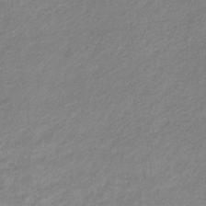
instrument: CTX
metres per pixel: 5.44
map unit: eHb
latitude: -31.8989
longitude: 68.8219
